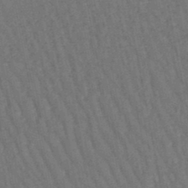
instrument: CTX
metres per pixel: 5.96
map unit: lHb
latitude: -46.9352
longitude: 77.0297
